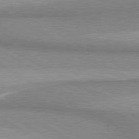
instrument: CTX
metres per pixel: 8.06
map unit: lApd
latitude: 80.7624
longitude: 158.7463
